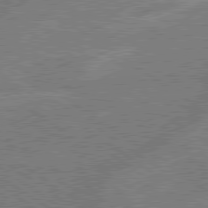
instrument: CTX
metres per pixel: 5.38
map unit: lApd
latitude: 79.2915
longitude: -145.6505
